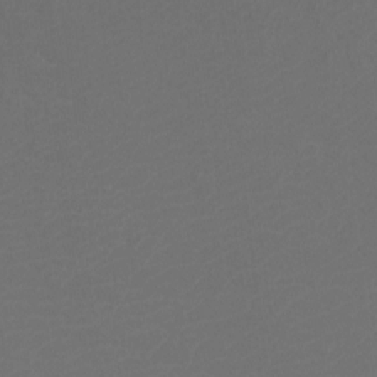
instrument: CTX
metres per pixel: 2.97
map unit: Htu
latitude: -11.6722
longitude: -70.8947
